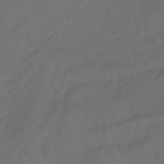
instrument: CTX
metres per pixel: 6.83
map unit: lHb
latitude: -39.4077
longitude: 71.1242
